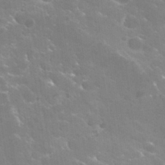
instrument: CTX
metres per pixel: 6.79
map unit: Hto
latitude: 29.8961
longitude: -43.8206
